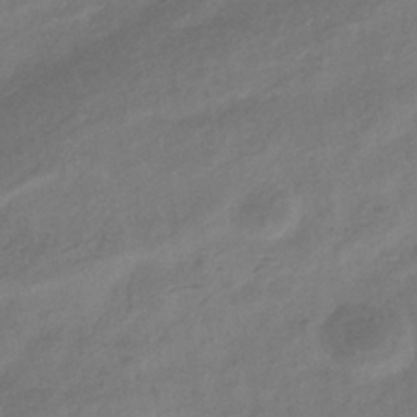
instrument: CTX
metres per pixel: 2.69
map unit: eHb
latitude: -35.9178
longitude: 81.4644
